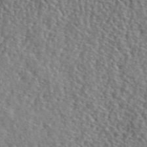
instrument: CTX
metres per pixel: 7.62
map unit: lHvf
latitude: 41.9339
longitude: -87.9906
